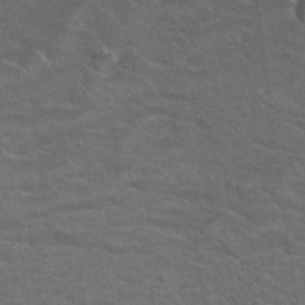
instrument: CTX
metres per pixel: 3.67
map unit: Hto
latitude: 32.1011
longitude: -50.4979
